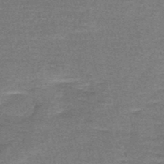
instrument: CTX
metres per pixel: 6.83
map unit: lHb
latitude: -43.8989
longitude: 55.8611
